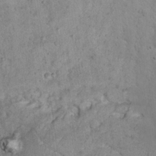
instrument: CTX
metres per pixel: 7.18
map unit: Nhu
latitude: 22.6490
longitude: -68.5735
